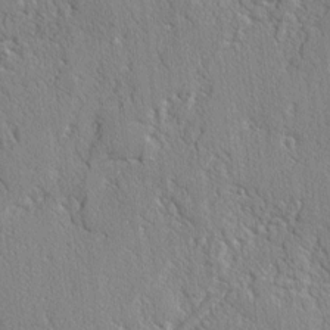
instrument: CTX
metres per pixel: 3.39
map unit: lAvf
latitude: -2.4062
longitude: -109.4048
